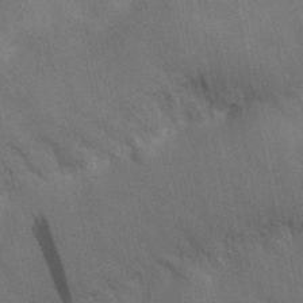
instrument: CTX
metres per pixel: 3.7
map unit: Nhu
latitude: 25.8394
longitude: -72.1767
